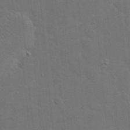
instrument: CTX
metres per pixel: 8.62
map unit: eHh
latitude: 19.9150
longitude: -64.3656
